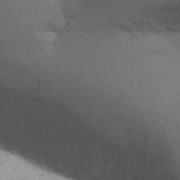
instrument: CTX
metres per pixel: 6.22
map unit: Aa
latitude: 27.0270
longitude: -136.6680
